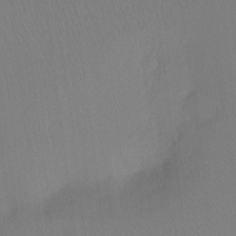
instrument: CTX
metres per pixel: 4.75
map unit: Ht
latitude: -9.2754
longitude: -37.9528
